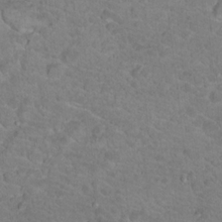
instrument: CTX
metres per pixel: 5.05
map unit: Hto
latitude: 18.0822
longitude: -34.5356
